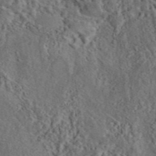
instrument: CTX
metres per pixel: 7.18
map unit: eAb
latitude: 43.6505
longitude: 115.6722
